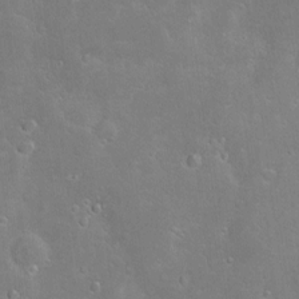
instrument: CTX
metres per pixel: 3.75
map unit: Hve
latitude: -11.0109
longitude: 175.2753
